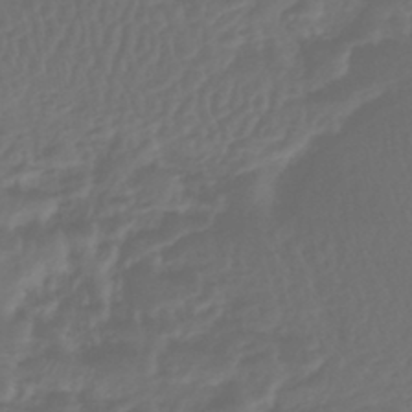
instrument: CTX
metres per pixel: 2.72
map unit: lHb
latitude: -43.6721
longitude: 64.8597
